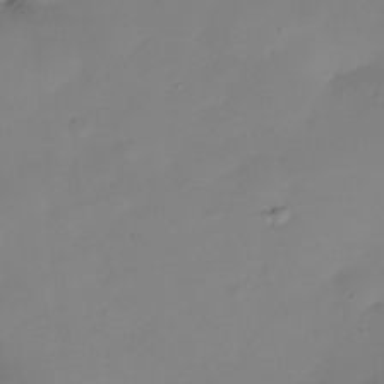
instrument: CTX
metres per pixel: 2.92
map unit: Nhe
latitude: -34.4818
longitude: -142.8002
